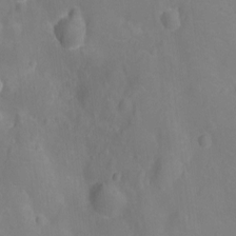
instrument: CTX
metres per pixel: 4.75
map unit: Ht
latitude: -12.4818
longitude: -24.8191
